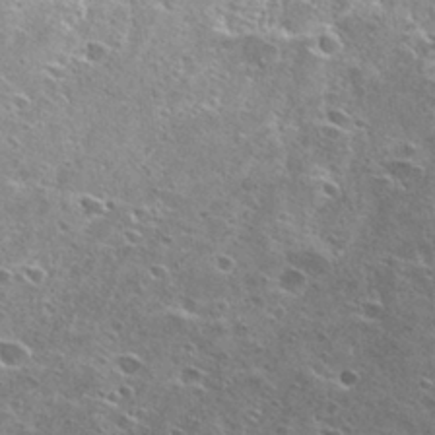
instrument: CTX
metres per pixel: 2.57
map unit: Hto
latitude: 27.5749
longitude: -43.8961
